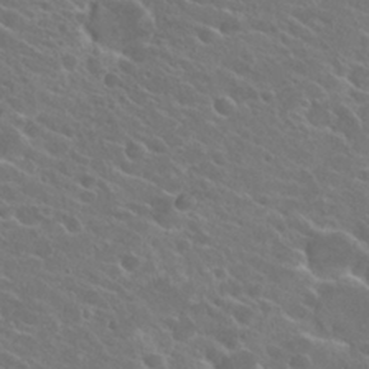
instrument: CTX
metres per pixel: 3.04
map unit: Hto
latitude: 24.2900
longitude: -39.5560
